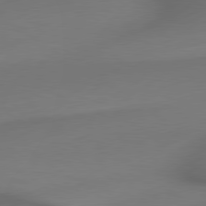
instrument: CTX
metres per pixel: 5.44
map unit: lApd
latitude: 79.4427
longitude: -174.9136
